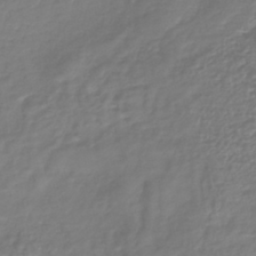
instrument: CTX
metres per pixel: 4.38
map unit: lHb
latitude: -41.4643
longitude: 74.9164
